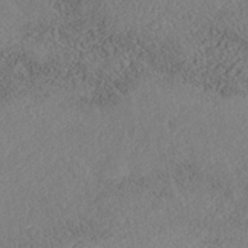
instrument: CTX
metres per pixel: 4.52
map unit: Nhe
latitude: -40.9730
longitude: -110.9892
